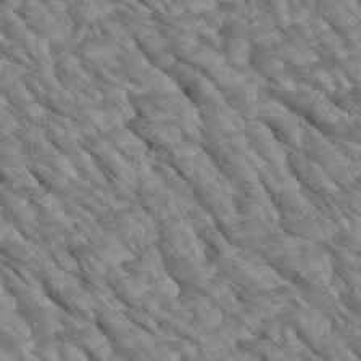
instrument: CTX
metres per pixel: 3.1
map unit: Htu
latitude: 2.5734
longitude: 143.4454
